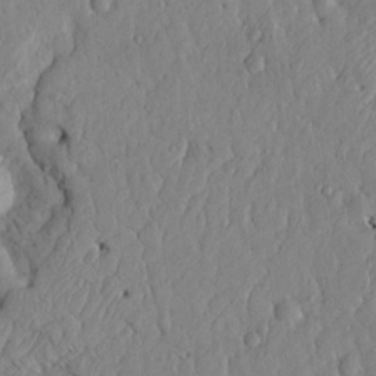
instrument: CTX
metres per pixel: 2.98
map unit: Htu
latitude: 3.3481
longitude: 153.3698
